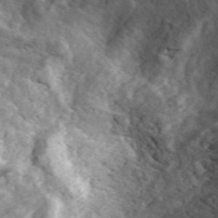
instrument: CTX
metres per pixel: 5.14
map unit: ANa
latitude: 46.2712
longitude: 29.1431
